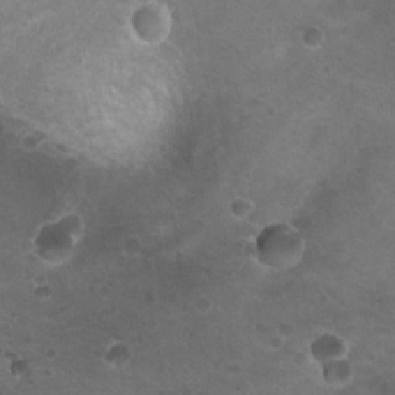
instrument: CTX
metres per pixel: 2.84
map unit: Nhu
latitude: 18.0444
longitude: -32.6868
